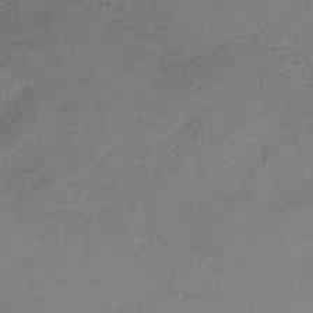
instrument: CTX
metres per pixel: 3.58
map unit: HNb
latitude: -32.5952
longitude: 62.3306
